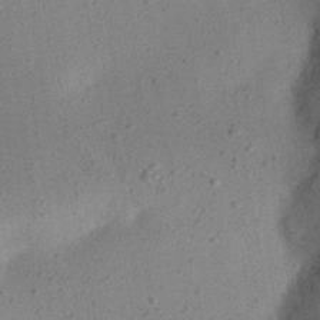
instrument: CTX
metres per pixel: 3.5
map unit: eHh
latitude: 24.5167
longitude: -70.1200
